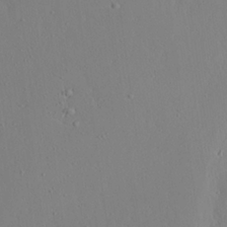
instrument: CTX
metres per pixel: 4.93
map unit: Aa
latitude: 24.3089
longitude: -136.6869
